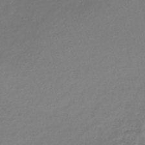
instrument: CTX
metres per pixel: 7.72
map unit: lHb
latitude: -44.4818
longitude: 73.2943
